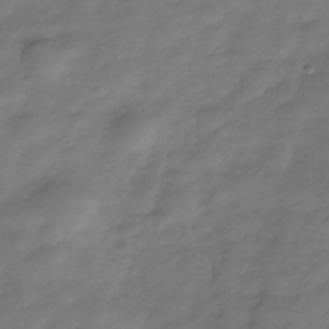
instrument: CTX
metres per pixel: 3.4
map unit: Nhe
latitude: -38.2929
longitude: -113.1592
